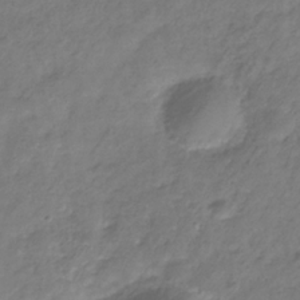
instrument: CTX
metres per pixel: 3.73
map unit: Hve
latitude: -33.2187
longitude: 91.5777
